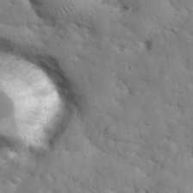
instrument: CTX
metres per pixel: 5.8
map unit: eHh
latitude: 37.3293
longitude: -67.5182
